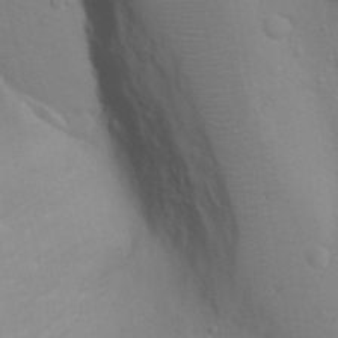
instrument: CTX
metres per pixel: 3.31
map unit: Nhu
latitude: 13.5182
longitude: -28.1955
